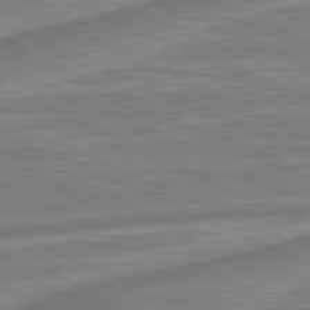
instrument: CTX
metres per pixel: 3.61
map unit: lApd
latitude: 81.6316
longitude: -175.1592
